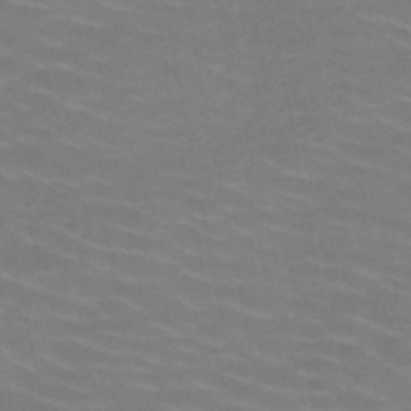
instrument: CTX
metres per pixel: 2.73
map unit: HNb
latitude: -49.6722
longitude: -48.4034
